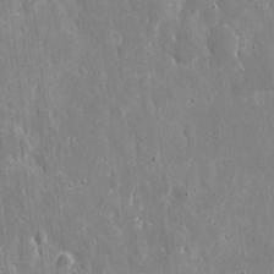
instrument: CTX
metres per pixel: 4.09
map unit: eHh
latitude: 9.5371
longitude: -69.6316
